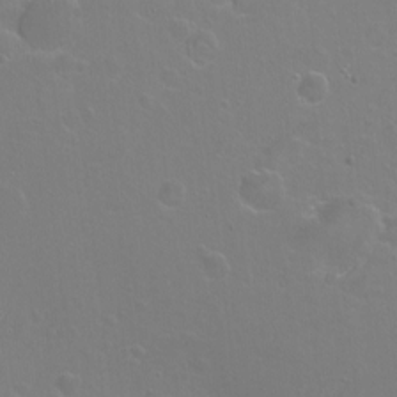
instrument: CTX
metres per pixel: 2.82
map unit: Nhu
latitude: -7.8611
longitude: -43.7828
